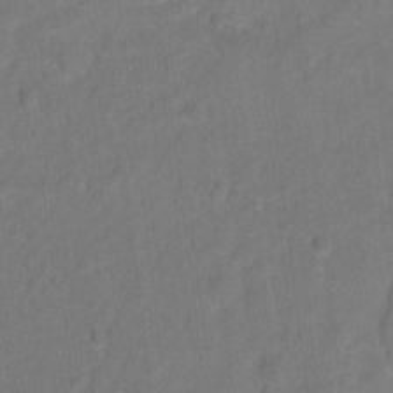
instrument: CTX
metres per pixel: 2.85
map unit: Hto
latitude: -6.0850
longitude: -35.6694
